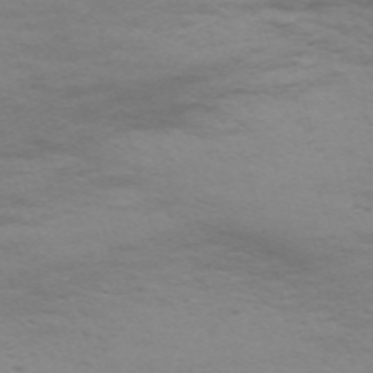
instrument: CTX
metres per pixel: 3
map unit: Nve
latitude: -59.6343
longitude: 56.1417
